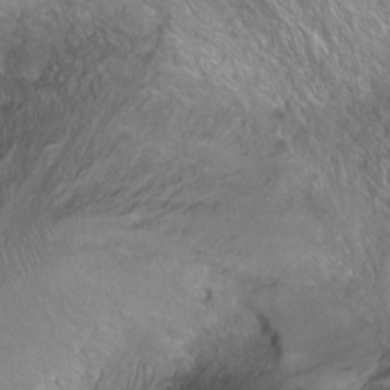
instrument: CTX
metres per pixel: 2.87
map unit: Ht
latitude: 0.0633
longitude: -45.1025
